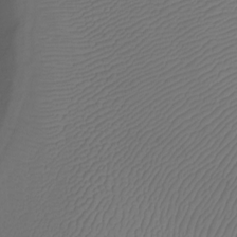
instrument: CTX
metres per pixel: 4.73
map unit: Ht
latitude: -6.8219
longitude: -34.2333
